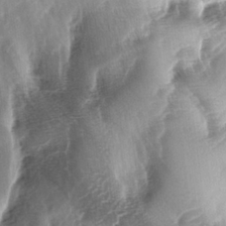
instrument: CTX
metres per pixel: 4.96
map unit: lAa
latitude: -4.5384
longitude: -126.6680
